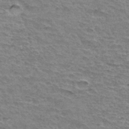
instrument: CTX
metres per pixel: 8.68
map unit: Hto
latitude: 33.4804
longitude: -45.1592
